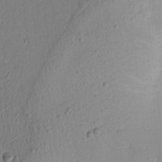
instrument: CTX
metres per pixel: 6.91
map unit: lAvf
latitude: 8.4979
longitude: 166.8786
